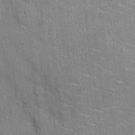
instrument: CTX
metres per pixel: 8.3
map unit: Ht
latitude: -3.9178
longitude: -13.7450
